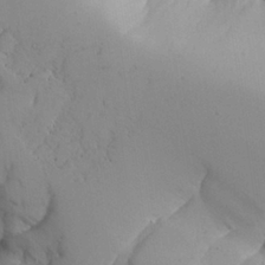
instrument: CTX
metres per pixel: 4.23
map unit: Aa
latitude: 27.6505
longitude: -128.4790
